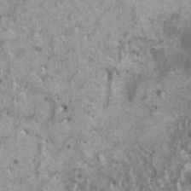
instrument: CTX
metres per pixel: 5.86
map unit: HNhu
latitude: 2.9324
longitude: 4.8597
